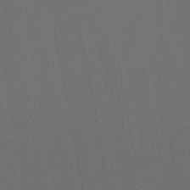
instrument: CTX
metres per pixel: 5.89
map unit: lHb
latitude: -47.3509
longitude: 70.8597
